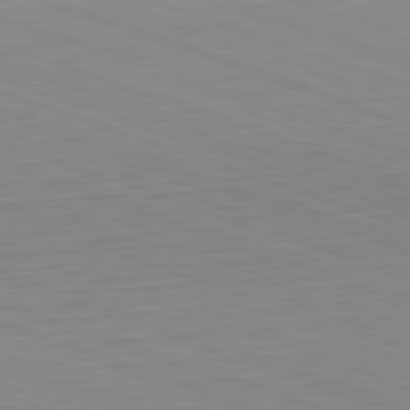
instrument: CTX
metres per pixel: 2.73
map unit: Hpe
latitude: -82.5763
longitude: 13.8422
